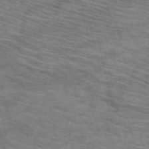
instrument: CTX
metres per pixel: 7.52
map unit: HNb
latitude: -53.3320
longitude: -45.6316
